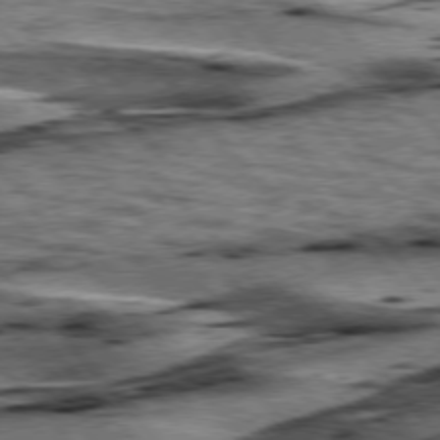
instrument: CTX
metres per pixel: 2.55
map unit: lApd
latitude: 76.4601
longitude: -71.7072
